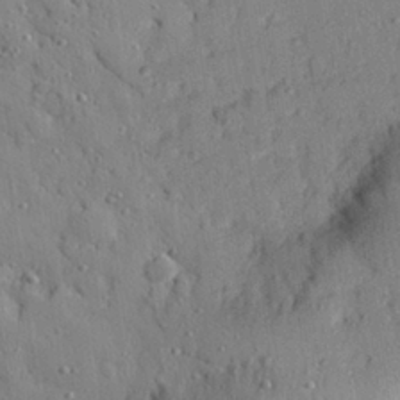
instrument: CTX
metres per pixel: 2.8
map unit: eHh
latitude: 27.4615
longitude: -76.2711
